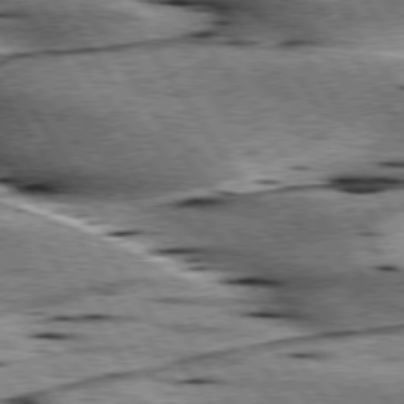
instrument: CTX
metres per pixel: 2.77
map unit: lApd
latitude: 76.3467
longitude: -59.8017
